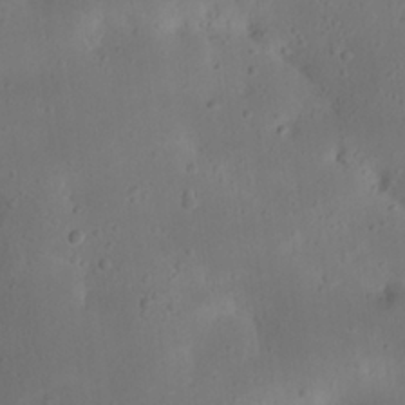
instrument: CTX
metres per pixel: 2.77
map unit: Nhu
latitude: 22.4979
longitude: -72.6680
